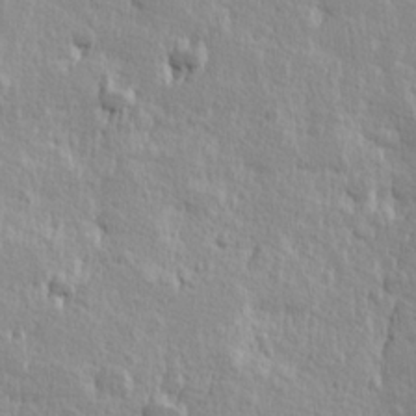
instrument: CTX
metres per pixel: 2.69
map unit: Hve
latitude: 25.1970
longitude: 144.3873
